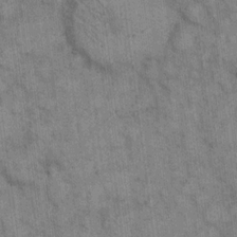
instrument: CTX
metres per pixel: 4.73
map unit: eHh
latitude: 15.7261
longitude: -66.0444
